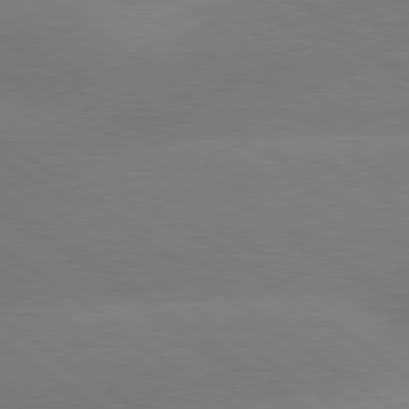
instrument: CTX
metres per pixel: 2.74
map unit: lApd
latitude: 79.5749
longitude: -150.6679
